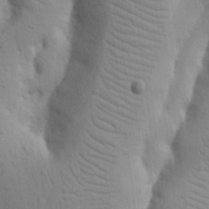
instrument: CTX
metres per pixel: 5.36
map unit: Nhu
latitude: 19.7260
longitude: -74.1200
